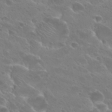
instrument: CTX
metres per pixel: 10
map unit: Hto
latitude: 27.4804
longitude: -40.1766
